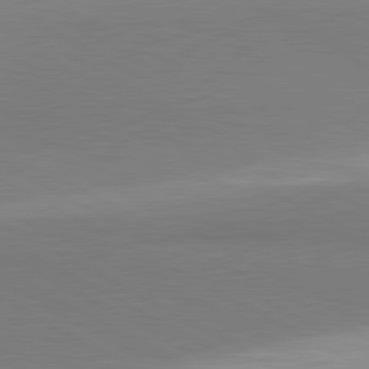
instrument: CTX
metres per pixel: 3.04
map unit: lApd
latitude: 81.2915
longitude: 159.0297
